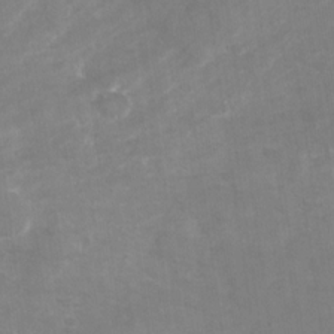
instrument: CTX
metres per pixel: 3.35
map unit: Nhu
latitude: -29.4643
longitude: -64.3467
